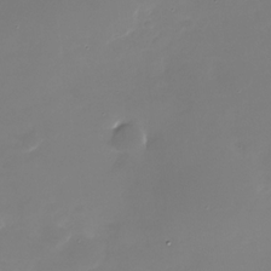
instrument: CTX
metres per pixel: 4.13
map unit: Nhu
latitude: -28.5196
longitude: -69.1781
